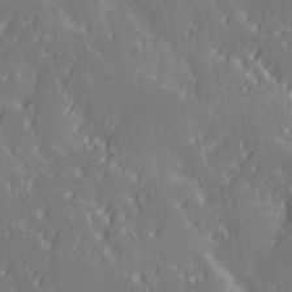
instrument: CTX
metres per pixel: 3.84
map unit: Hve
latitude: 28.3656
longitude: 145.4832
